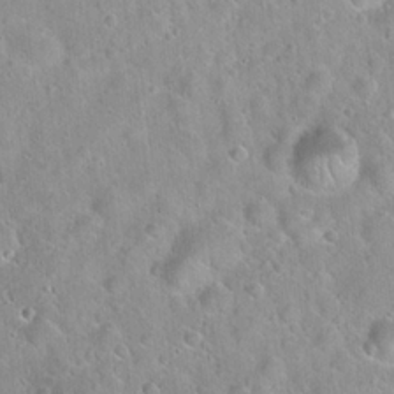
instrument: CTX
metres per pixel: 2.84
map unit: Hto
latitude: 21.6694
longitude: -52.9892
